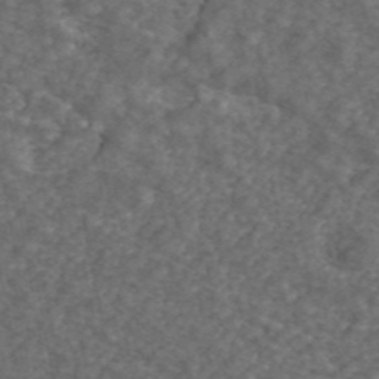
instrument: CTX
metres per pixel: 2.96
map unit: ANa
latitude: 43.4238
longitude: 30.2361
